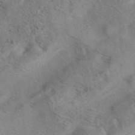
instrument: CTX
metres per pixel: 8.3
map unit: eAb
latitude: 41.6693
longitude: 104.2172
